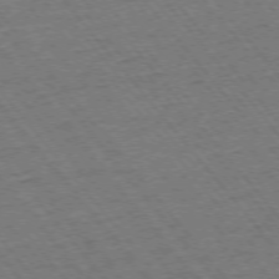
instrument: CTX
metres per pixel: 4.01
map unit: Ap
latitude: -75.4644
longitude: -86.9136
